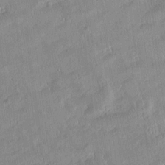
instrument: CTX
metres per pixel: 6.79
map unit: Htu
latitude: -4.7841
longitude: 172.7841
